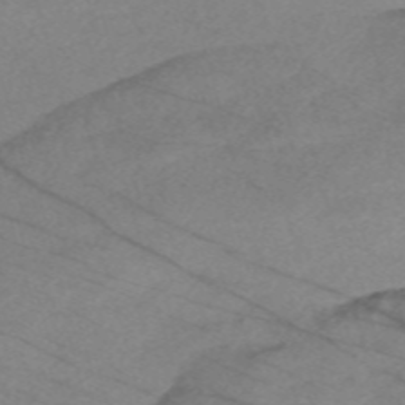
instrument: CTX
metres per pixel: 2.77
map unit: Nve
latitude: -58.5195
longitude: 61.5210
